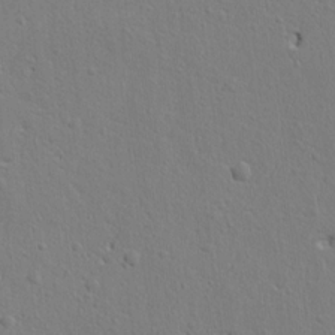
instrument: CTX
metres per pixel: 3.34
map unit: Ht
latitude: 8.4601
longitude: -76.5356
